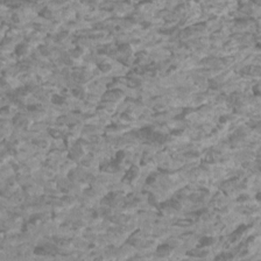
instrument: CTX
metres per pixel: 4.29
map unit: Htu
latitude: 2.2900
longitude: -20.7624
